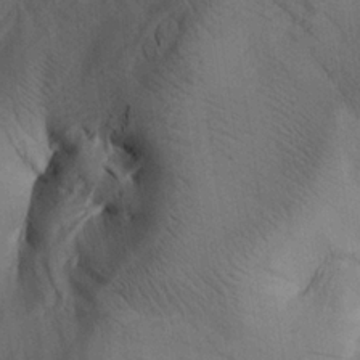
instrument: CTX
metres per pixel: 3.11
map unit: lAa
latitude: 18.9891
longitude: -139.1403
